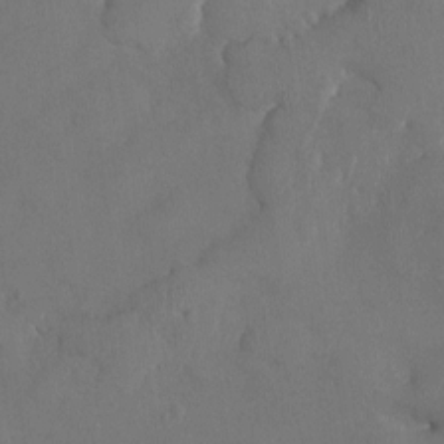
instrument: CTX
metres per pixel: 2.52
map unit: HNhu
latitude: 3.4804
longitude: -6.3467
